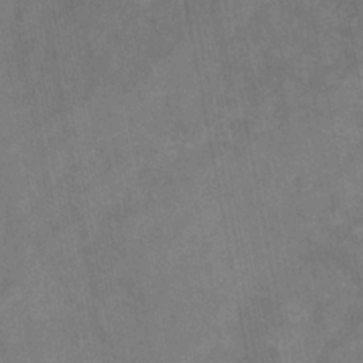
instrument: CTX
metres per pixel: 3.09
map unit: HNhu
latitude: -29.2187
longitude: 67.1620
